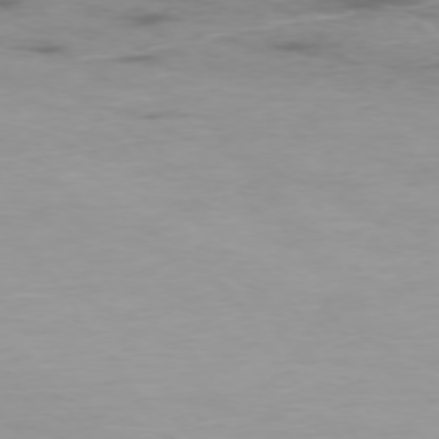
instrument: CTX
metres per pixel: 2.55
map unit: Ap
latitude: -76.1606
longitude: -69.2537
